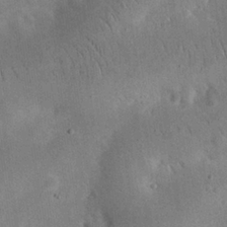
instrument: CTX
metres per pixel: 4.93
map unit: eHh
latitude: 25.5938
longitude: -68.3278
